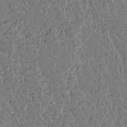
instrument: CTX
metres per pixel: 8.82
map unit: lAvf
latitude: 15.3293
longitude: -127.5371
